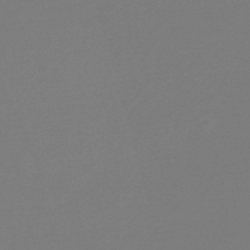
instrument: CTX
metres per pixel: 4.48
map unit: lHb
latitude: -45.9745
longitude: 76.1228
